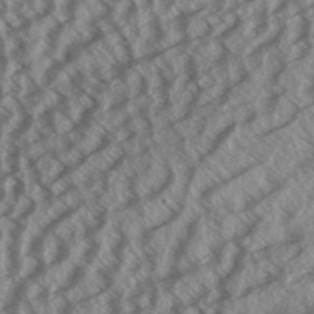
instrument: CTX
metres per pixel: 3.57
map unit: Aa
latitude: 33.3293
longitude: -140.2711
